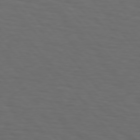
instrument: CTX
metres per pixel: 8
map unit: Hpe
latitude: 75.7639
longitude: -131.8584
